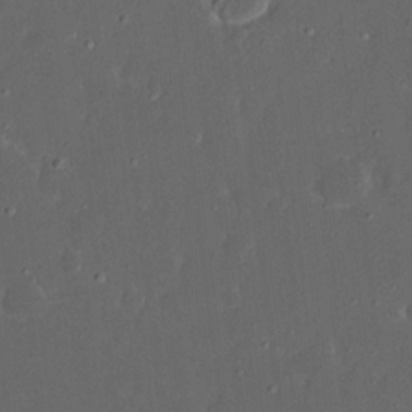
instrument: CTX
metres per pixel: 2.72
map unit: eHh
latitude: 17.3104
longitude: -73.5938
